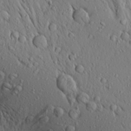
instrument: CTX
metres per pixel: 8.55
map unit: Aa
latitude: 19.0458
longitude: -148.3467
